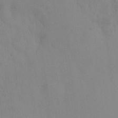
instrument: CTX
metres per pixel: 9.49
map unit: HNhu
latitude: 6.5735
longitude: 0.8219
